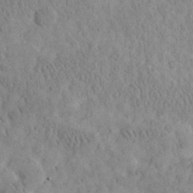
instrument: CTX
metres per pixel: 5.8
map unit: eHh
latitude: 30.3468
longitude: -70.1011
